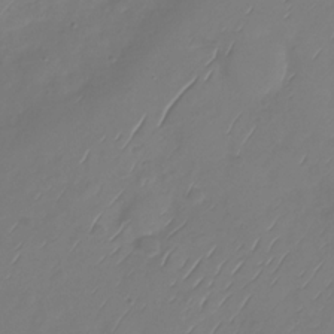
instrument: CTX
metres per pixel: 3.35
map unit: Nhu
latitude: -29.3321
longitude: -59.5182
